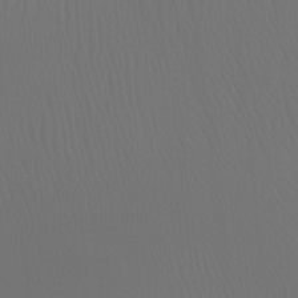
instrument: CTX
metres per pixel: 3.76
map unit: Ht
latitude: -7.1620
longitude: -31.3860
